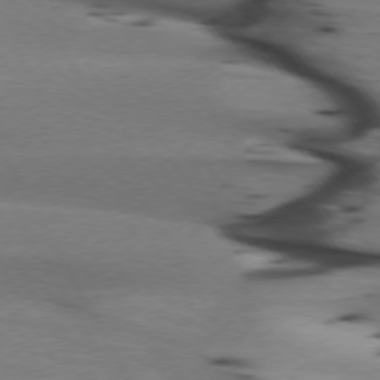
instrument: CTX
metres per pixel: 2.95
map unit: lApd
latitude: 74.2523
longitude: -65.1214
